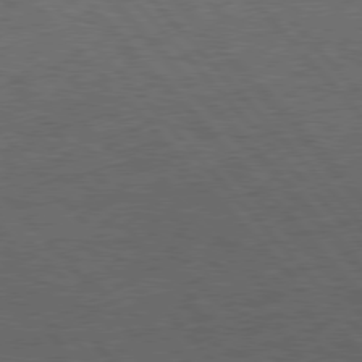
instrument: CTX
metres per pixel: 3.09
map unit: Hpe
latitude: 76.7435
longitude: -157.5371
